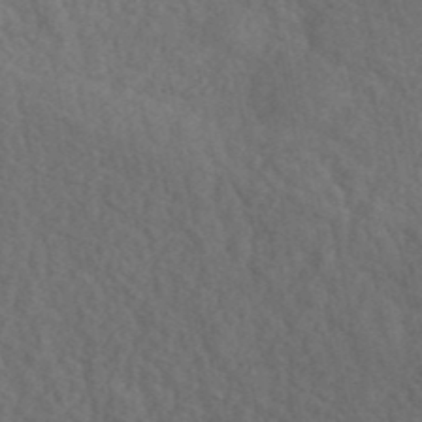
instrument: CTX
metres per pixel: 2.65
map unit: ANa
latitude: 42.3467
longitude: 52.0283
